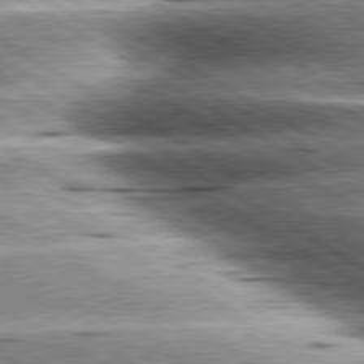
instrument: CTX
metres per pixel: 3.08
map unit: lApd
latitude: 80.3278
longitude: -142.7624
